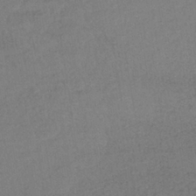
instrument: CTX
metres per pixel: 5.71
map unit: lHb
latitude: -37.9367
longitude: 68.8785
